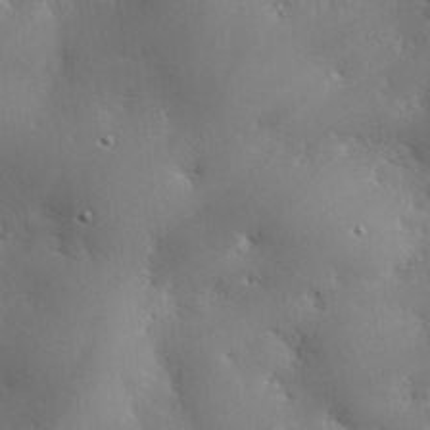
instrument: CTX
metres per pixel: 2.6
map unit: eHh
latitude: 28.7435
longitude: -82.4601
